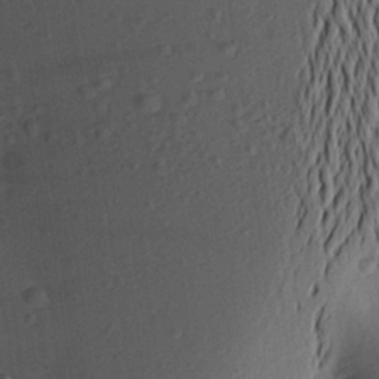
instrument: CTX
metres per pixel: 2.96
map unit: Aa
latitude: 22.3089
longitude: -147.2159
